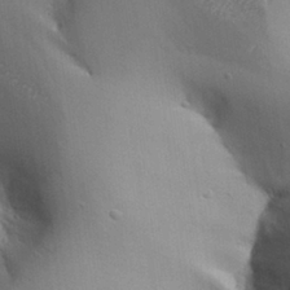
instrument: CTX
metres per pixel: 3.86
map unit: Aa
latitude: 27.7828
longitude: -129.2537
